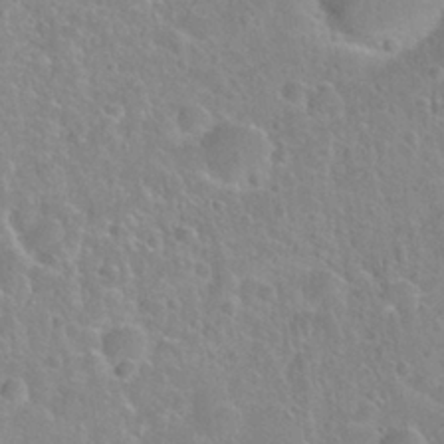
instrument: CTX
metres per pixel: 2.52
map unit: Nhu
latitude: 28.4034
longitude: -52.5546
